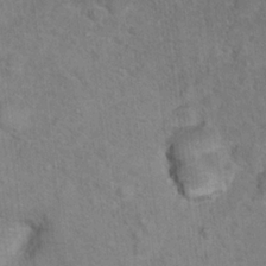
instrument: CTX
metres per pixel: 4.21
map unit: Hto
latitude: 18.6490
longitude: -43.6505
